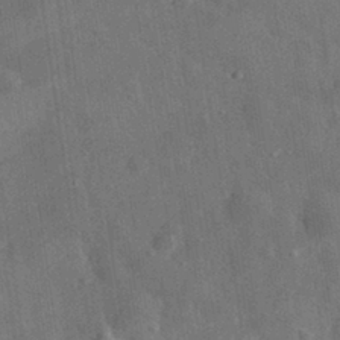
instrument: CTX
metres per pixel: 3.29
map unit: eHh
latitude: 31.4805
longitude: -77.9339
